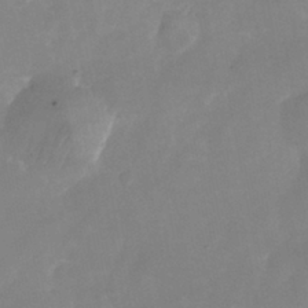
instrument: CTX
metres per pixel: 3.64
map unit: Nhu
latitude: -25.5777
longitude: -69.8772
